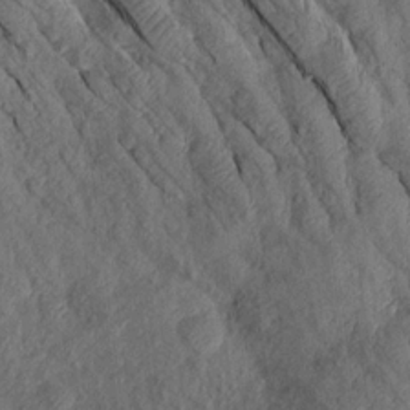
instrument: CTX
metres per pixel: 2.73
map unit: Aa
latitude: 17.1592
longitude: -146.4034
